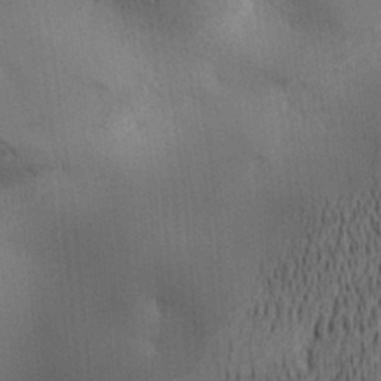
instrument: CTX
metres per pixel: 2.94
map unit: lAa
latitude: 11.4804
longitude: -107.8961
